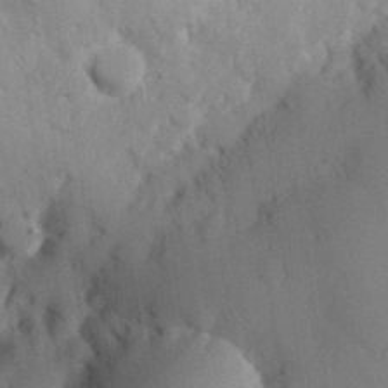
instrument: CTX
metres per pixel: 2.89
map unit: eHh
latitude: 27.3104
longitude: -79.9906
